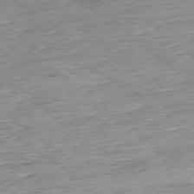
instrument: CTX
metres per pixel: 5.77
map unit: Hpe
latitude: -78.8786
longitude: 11.9178
